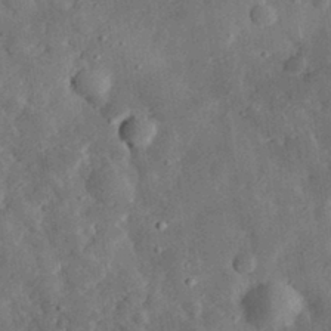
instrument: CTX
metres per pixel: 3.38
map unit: eHh
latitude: 31.6127
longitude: -76.3089
